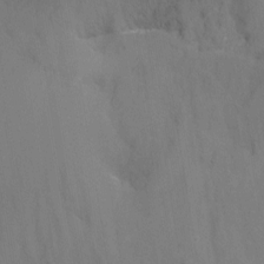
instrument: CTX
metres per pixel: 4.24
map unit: Nhu
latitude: -16.8597
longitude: -50.1766
